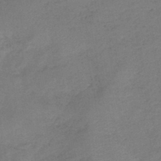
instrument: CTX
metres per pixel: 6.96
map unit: eHb
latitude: -42.0661
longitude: 79.7288
